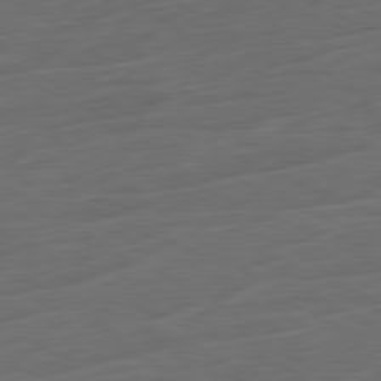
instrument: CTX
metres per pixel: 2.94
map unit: Ap
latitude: -81.5966
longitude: -75.8394
